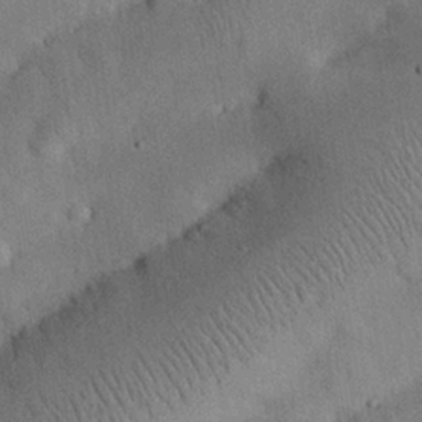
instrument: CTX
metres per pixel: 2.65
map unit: eHh
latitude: 25.9528
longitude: -68.7624
